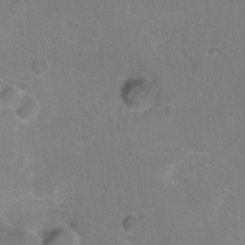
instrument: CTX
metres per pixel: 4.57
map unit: Hto
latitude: -2.8596
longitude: -34.4223
